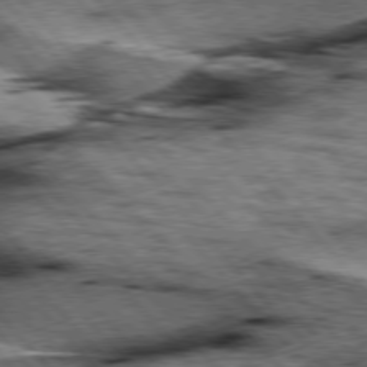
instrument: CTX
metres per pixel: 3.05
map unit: lApd
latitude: 76.6301
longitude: -71.8961
